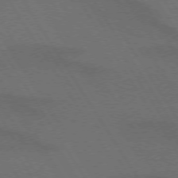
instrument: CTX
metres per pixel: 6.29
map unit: lApd
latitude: 72.9892
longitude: -57.6127
